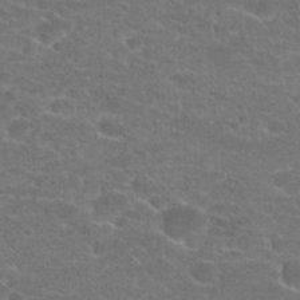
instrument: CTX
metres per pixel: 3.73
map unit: Hto
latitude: 21.3104
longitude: -43.7261
